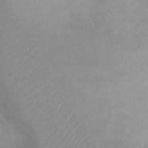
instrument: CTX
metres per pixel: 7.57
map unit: Ht
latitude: -0.9164
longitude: -19.3670
